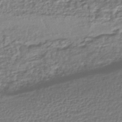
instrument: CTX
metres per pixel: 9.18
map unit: HNhu
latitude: -44.9164
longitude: 97.4644
